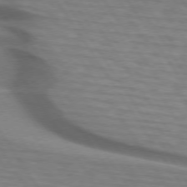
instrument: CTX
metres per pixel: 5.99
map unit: lApd
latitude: 74.0444
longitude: -77.4426
